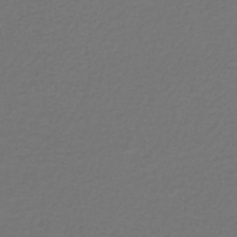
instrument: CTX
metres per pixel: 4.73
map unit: lHb
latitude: -42.7463
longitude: 73.1620
